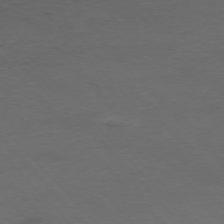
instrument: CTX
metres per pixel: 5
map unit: Hpe
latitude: -76.8975
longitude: -18.9324
